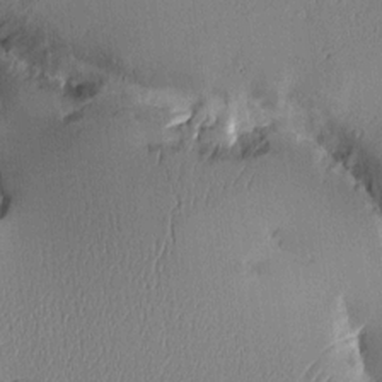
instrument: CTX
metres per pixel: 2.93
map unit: Aa
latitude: 10.4790
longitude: -128.8380
